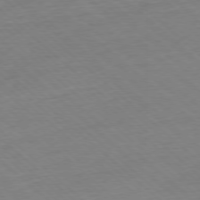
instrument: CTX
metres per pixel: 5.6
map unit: Ap
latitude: -77.6911
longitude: -97.1592
